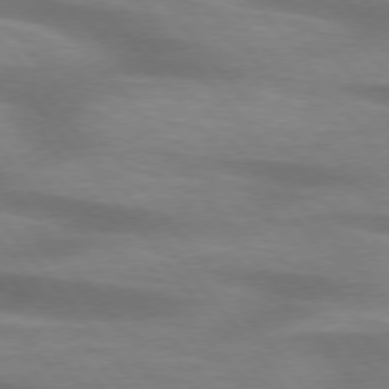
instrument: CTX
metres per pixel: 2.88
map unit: lApd
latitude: 75.8017
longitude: -60.0633
